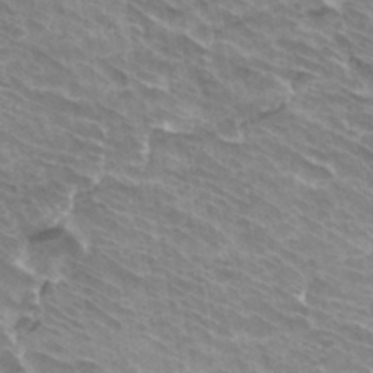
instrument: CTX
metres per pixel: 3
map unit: Hto
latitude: 33.5938
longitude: -42.1767
